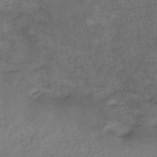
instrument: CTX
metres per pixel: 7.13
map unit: HNb
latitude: -45.0675
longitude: -36.3279
